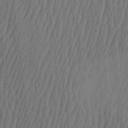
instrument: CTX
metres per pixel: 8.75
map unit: HNhu
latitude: -2.5384
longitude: 14.2173
